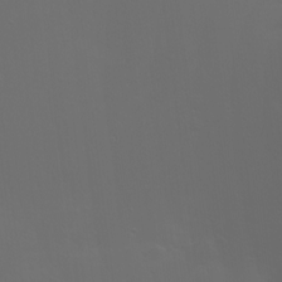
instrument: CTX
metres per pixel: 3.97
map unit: HNhu
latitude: 5.9150
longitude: 14.4251
